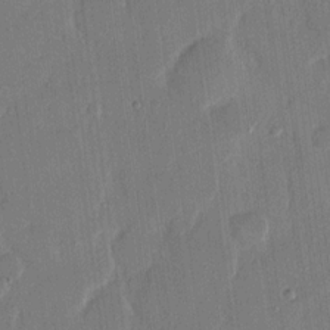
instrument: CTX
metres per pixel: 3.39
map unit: eHh
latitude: 14.2523
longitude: -69.5560
